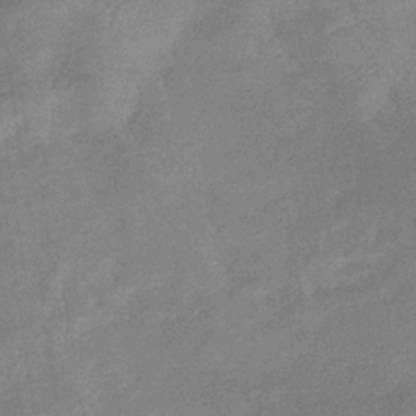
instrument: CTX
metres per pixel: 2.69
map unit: eHb
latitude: -37.0864
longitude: 77.0675
